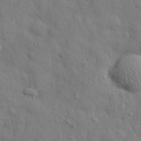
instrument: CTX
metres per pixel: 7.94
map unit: eHh
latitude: 29.2159
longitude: -75.9717
